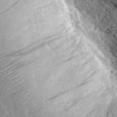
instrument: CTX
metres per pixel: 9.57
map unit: lHvf
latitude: 32.5924
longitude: -83.7071
